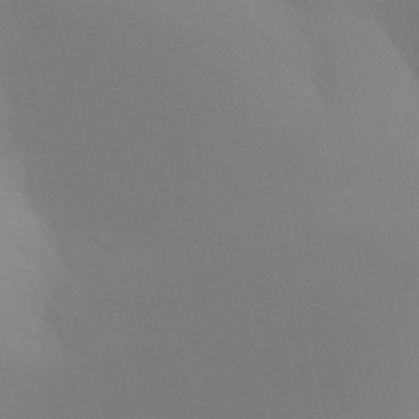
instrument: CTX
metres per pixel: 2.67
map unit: Aa
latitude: 32.1767
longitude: -145.3859
